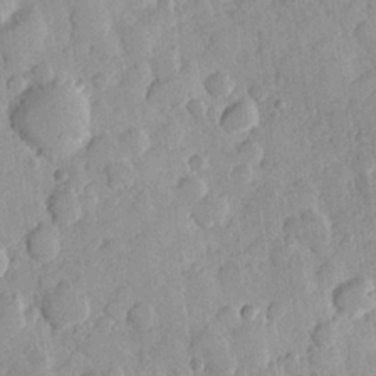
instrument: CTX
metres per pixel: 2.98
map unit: Hve
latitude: 23.9150
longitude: 149.1620
